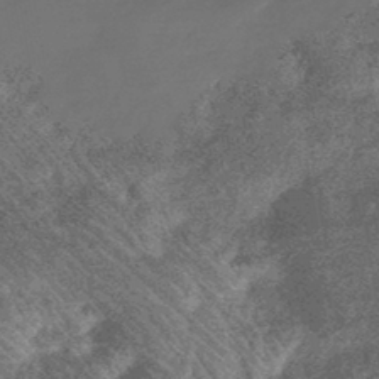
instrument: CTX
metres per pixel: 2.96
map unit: eHb
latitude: -43.5588
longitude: 87.5021
